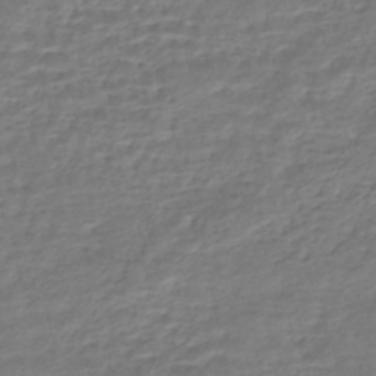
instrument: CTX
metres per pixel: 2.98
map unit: HNhu
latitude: -45.4643
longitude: 102.8597
